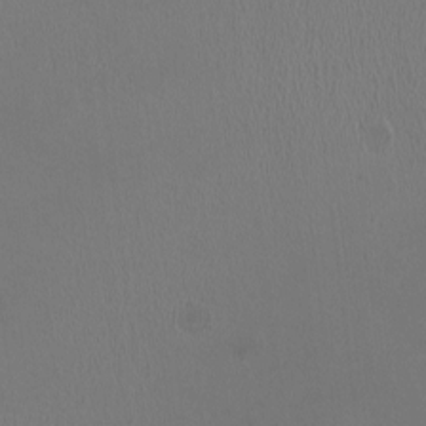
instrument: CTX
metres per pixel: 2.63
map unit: HNhu
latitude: -1.7100
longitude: -0.6301
